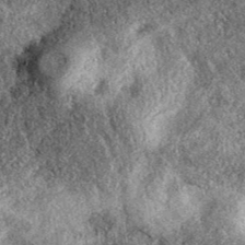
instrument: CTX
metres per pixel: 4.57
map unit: eAb
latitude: 39.3482
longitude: 107.8989
